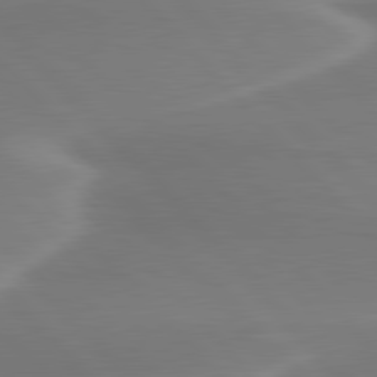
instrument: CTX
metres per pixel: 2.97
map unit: lApd
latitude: 79.9528
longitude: -114.3278
